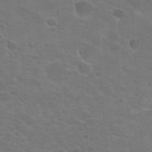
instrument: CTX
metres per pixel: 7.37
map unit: Hto
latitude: 22.9514
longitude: -36.2523
